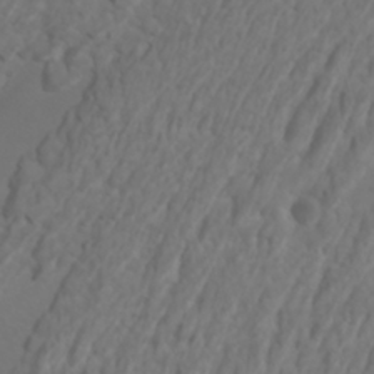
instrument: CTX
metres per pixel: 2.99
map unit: Htu
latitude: -6.4629
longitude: -70.9702
